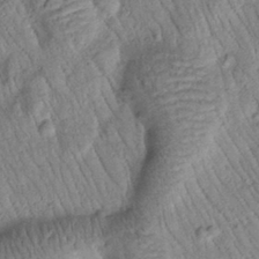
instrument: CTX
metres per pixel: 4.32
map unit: Htu
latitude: -1.1998
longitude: 173.7100
